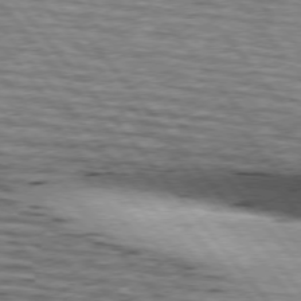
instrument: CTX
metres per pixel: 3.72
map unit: lApd
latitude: 75.4426
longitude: -82.1388
